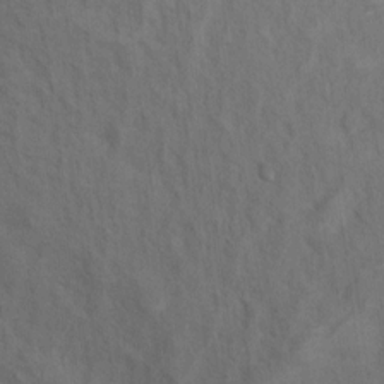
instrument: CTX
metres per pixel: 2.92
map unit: Hto
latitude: 6.4979
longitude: -37.5749
